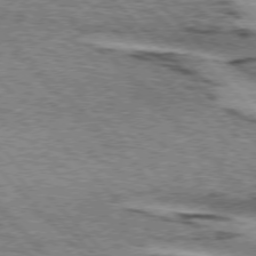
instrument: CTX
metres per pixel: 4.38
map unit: lApd
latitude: 75.4049
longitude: -78.9325
